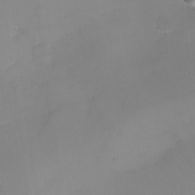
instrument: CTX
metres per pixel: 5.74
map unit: eHh
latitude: -9.3132
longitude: -66.4979
